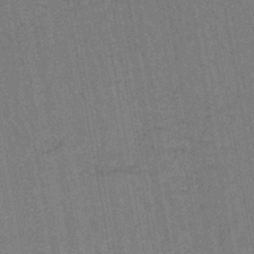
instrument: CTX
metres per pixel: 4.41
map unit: lHb
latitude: -42.7463
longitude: 63.0675
